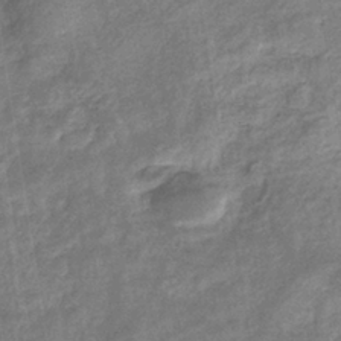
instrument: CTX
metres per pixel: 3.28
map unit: eHb
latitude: -37.7288
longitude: 79.8422
